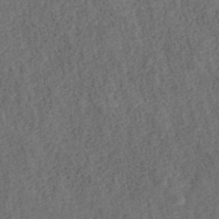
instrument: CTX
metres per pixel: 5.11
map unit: ANa
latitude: 39.9717
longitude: 18.3873
